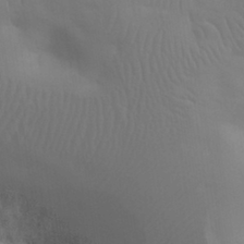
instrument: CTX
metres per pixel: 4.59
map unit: eHh
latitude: 31.8206
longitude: -68.5735
